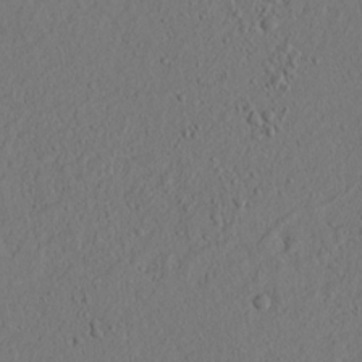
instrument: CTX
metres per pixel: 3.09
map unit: lAvf
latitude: 9.0459
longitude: 165.7667
